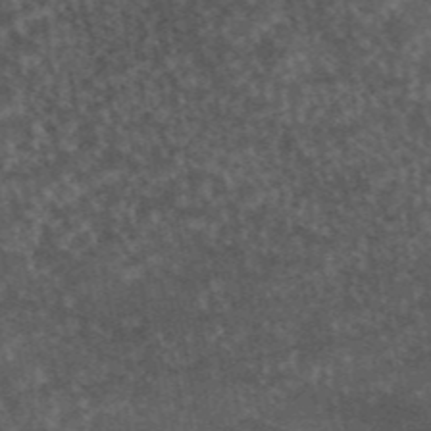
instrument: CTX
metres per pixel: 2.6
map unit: eAb
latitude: 45.1214
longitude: 116.1416
